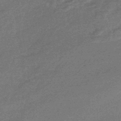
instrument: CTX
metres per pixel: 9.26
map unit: HNhu
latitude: -43.6910
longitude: 93.0486
